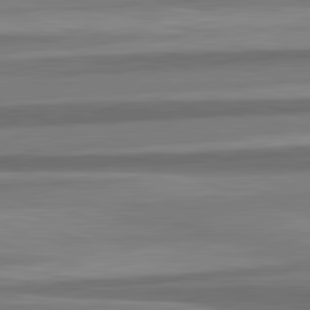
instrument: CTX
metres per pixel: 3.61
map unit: lApd
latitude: 82.7057
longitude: 179.7099
